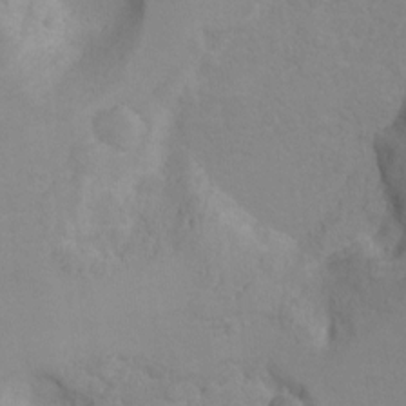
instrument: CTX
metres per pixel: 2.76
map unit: Hto
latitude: 7.6316
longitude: -35.7071
